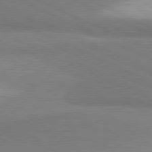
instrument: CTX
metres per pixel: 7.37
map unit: lApd
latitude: 81.7450
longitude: 162.4629
